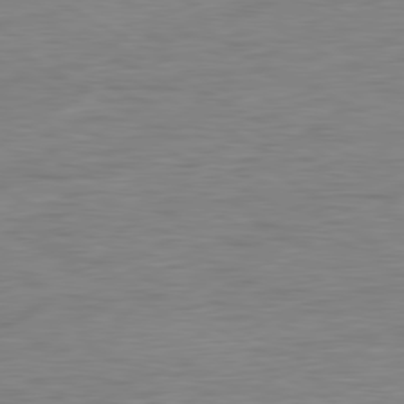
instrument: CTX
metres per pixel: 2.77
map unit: Ap
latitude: -81.1431
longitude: -78.3279
